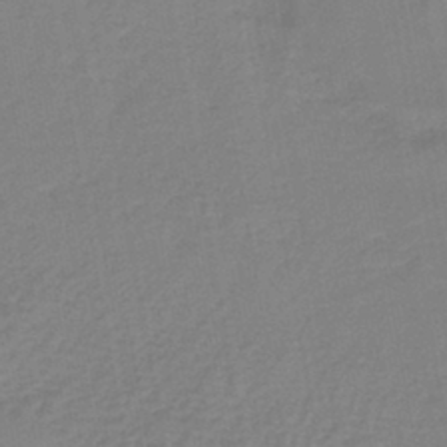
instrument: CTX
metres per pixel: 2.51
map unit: lHb
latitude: -42.1038
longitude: 74.0094
